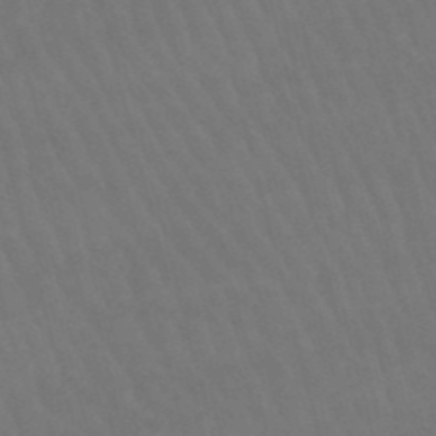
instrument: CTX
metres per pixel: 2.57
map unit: lHb
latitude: -46.9730
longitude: 77.1998
